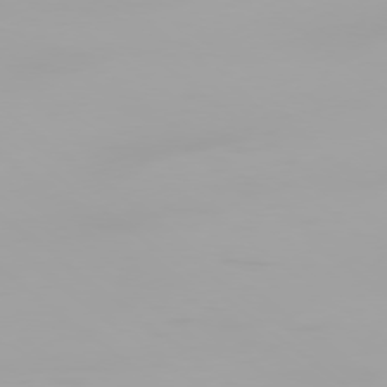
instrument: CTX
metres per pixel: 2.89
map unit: Ap
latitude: -79.0675
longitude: -96.0633
